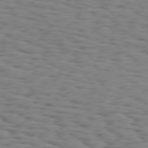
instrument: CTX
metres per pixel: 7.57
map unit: Hpe
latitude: 74.1200
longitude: -133.1214
